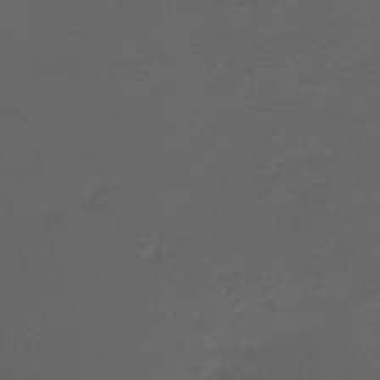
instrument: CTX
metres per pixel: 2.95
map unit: lHb
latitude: -38.6519
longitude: 69.6910
